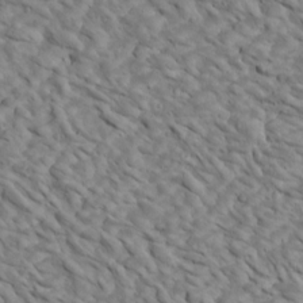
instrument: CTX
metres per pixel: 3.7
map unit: Htu
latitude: 2.5734
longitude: 142.8408
